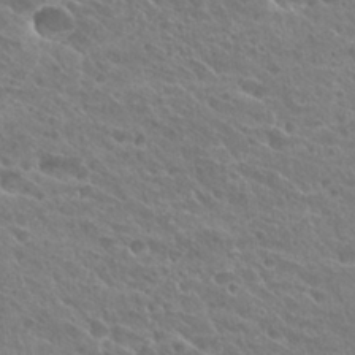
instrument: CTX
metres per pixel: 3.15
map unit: Hto
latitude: 27.7261
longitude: -38.8380
